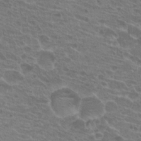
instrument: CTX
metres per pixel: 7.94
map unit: Hto
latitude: 19.8394
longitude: -40.3845
